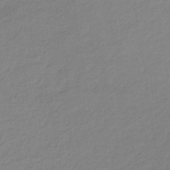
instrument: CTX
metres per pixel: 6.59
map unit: lHb
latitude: -37.3509
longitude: 70.7652
